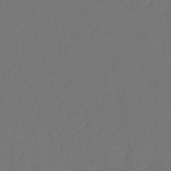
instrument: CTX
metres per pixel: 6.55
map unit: eHb
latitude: -29.9745
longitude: 68.0283
